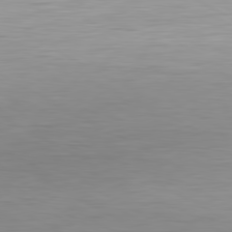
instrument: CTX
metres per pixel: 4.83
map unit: Hpe
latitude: -80.9542
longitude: 18.1039
